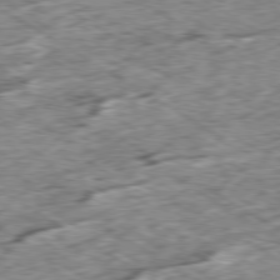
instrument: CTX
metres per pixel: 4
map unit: Ap
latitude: -79.8800
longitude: -84.2901
